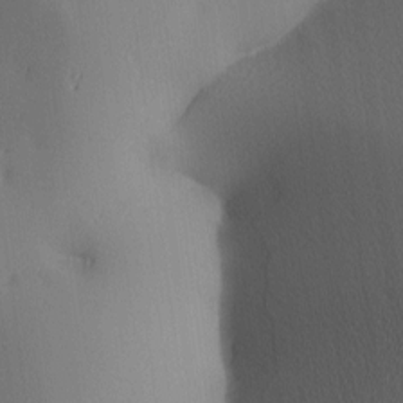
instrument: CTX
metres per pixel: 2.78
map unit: lAa
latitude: 3.3859
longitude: -117.0081
